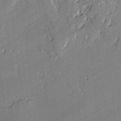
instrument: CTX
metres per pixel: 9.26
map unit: lAvf
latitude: -1.3510
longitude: -109.0269
